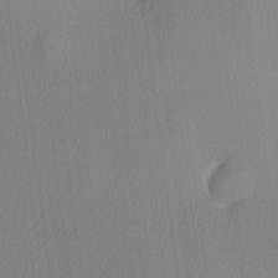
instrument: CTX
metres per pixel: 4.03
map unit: lHvf
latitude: 22.1200
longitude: 140.6707
